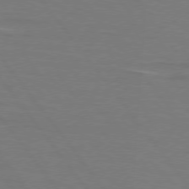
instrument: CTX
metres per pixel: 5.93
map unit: lApd
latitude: 75.4426
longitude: -79.4616
